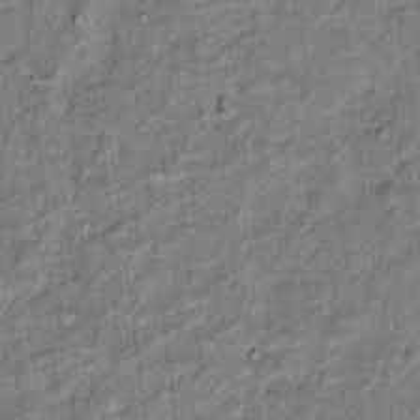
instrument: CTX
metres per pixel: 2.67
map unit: Hto
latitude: 15.1026
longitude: -38.3845
